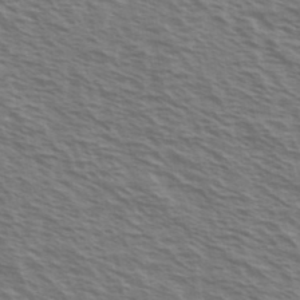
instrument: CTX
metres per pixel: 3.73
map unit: Ave
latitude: 37.6127
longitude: -111.3671
